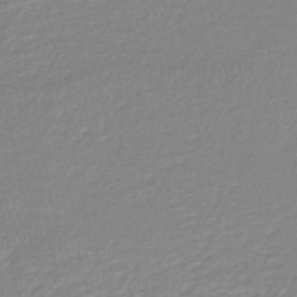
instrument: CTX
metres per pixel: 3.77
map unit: lHb
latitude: -41.4076
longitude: 63.3698
